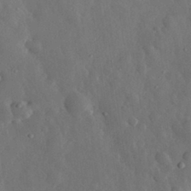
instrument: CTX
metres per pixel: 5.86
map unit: eHh
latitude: 31.2348
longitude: -78.3279
